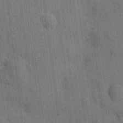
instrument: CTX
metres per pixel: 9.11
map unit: HNhu
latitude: 14.9703
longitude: 11.5777
